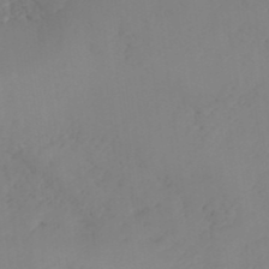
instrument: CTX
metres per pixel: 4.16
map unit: ANa
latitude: 41.0080
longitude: 53.2376
